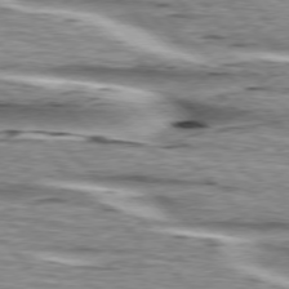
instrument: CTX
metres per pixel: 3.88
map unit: lApd
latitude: 76.4979
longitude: -79.3293
